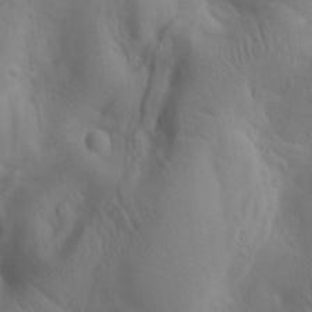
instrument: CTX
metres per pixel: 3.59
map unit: Ave
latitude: 23.0836
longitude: -137.1026
